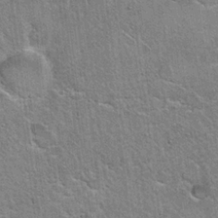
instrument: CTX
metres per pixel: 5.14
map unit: Hto
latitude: 19.5371
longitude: -49.3104
